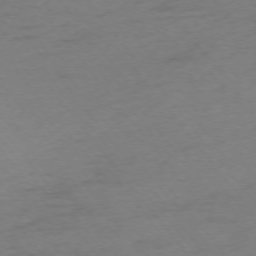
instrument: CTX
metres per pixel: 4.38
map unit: Ap
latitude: -75.2565
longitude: -72.6302
